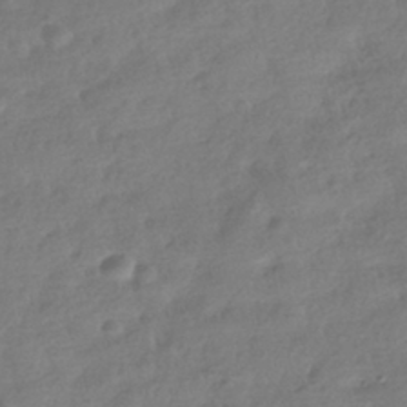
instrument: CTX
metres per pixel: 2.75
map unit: HNhu
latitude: -41.0486
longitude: 98.3495
